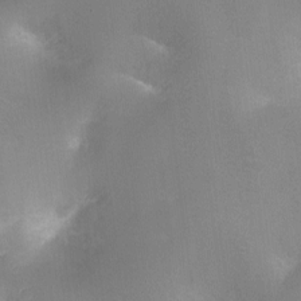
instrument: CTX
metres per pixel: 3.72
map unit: Ht
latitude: -8.2172
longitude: -24.6112
